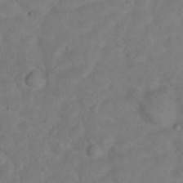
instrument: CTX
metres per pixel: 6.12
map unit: Ht
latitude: 14.6491
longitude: -37.1970
